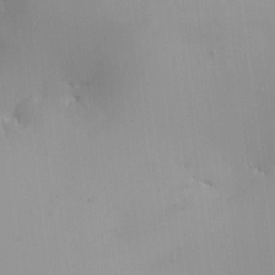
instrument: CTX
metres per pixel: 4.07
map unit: HNhu
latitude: 7.6127
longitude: -0.3089
